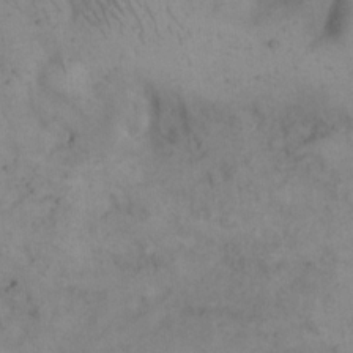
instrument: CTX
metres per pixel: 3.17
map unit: eHh
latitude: 15.2159
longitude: -67.7449
